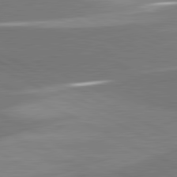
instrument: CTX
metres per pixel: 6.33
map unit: lApd
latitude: 81.4804
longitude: 157.8422
